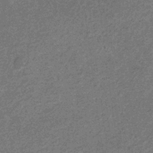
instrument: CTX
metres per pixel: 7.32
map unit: eHb
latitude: -31.3887
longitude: 68.8974
